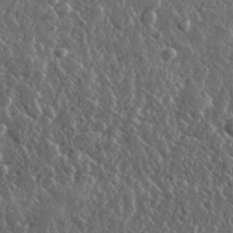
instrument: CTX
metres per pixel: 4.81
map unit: lHvf
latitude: 31.9717
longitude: -90.6868
